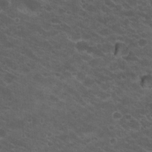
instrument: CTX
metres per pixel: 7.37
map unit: Hto
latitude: 19.9150
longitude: -35.7827
